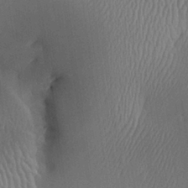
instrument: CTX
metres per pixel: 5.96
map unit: Aa
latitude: 27.1214
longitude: -138.0633
